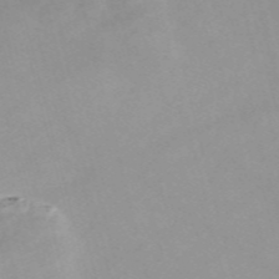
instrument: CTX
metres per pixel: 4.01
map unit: Nve
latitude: -57.2187
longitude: 59.5966
